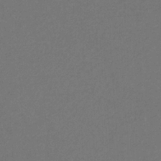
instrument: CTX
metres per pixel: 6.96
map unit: eHb
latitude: -32.0850
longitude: 69.4832
